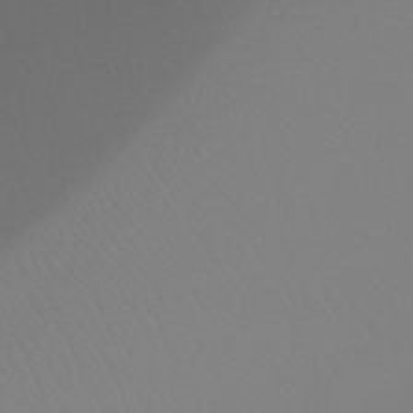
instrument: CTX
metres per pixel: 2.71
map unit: Ht
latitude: -16.6330
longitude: -46.3845
